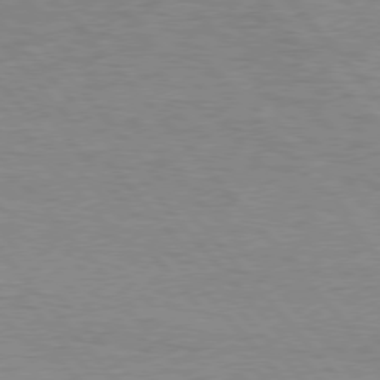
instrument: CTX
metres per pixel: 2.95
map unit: Hpe
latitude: 76.3089
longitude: -157.2348
